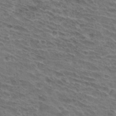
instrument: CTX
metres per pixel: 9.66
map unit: Hto
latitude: 32.6490
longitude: -44.8191
